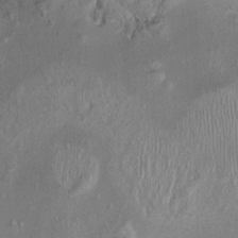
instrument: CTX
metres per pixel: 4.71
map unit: Ht
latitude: -1.0298
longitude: -15.3104
